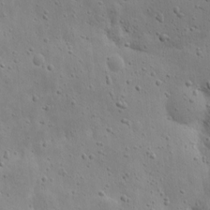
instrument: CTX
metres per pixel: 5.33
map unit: eHh
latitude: 9.5938
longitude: -72.9325
